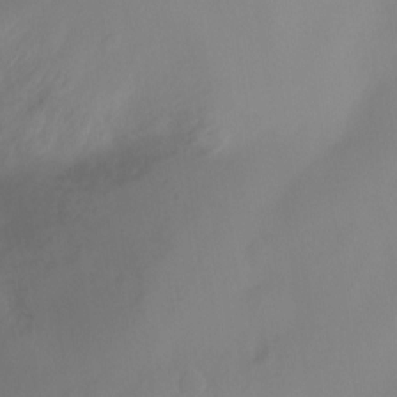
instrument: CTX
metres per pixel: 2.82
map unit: Ht
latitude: -15.2565
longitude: -42.8380
